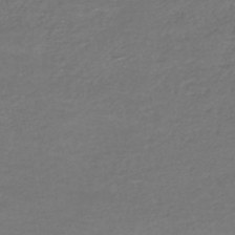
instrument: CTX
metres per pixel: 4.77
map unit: HNhu
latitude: -47.5210
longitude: 96.9164
